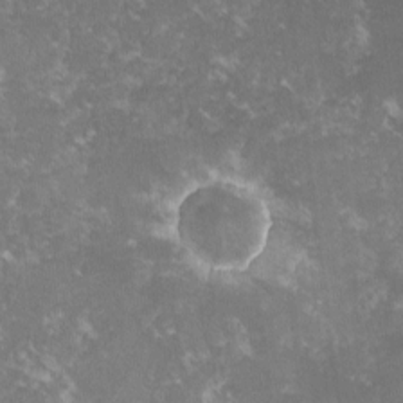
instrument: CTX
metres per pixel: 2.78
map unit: lHvf
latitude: -15.4455
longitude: -99.8016
